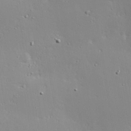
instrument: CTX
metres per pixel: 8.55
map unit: Hve
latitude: 24.2144
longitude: -98.3467
